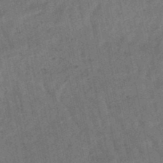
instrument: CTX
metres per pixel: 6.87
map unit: lHb
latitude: -47.7666
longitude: 77.2754
